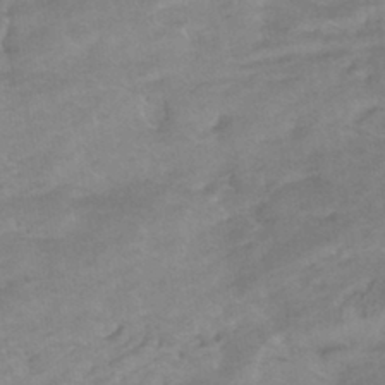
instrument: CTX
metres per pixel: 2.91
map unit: HNhu
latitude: -42.5951
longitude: 101.8044
